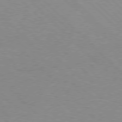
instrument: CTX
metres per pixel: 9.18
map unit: Hpe
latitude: 77.0080
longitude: -153.4616
